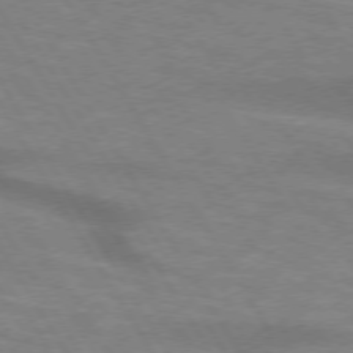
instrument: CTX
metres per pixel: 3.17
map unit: lApd
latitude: 73.8395
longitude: -55.9717
